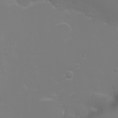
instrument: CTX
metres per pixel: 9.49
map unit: eHh
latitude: -6.8597
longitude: -79.0270
